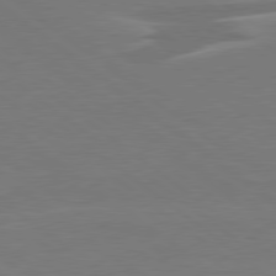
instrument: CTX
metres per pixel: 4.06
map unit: lApd
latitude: 79.1592
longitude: -93.8583
